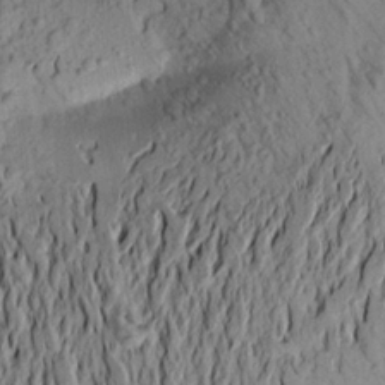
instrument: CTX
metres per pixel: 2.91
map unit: Aa
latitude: 20.5735
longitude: -149.4049
